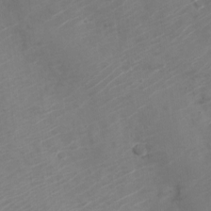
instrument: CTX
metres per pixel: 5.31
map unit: Nve
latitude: -20.9352
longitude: 106.3496
